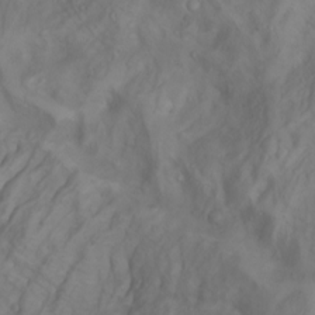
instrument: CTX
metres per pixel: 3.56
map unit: Aa
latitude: -3.5966
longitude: -72.3279
